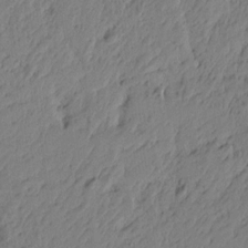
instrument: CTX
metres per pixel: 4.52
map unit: Htu
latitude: -4.6707
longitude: 179.9367
